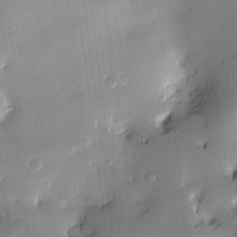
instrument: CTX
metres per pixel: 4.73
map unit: Hve
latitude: -10.2551
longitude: 175.8611
